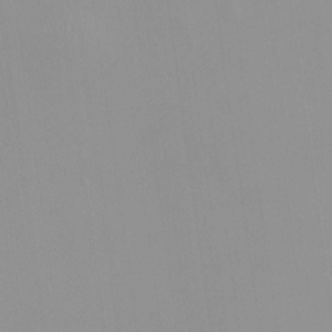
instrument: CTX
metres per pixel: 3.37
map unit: HNhu
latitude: -0.7275
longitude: -5.9339
